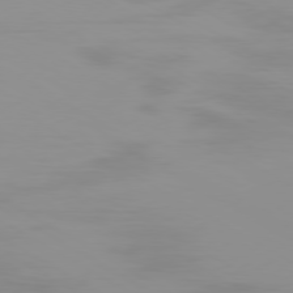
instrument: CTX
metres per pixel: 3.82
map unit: Ap
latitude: -79.7099
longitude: -92.1389
